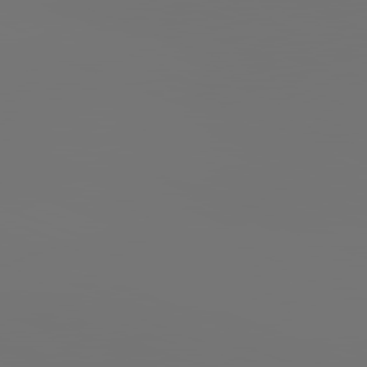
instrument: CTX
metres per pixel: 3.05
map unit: lApd
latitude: 81.8772
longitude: -153.9150
